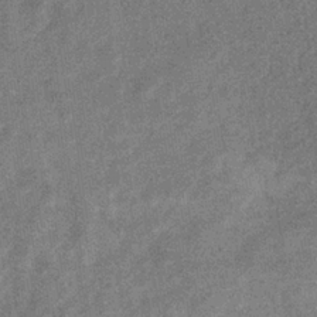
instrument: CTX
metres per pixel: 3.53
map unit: eHb
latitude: -33.8801
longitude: 78.1039
